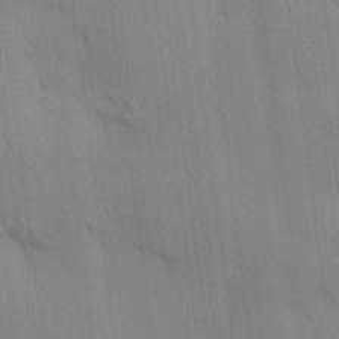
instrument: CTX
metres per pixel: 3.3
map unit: HNhu
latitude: 14.5546
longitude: 12.9353
